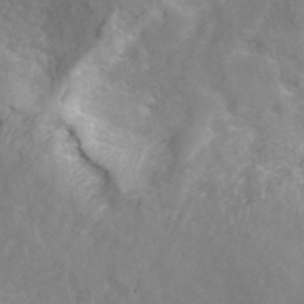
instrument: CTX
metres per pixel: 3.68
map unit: ANa
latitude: 43.5182
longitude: 25.8044
